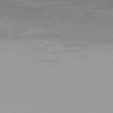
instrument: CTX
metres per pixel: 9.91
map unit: Hpe
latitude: 77.0458
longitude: -139.5749
